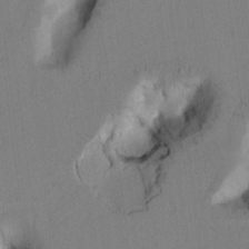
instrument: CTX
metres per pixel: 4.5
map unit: Htu
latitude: -0.7275
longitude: 170.2929
